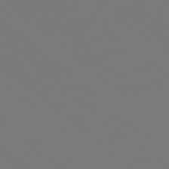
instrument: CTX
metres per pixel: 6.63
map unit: Hpe
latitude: 78.0255
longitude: -174.7435
